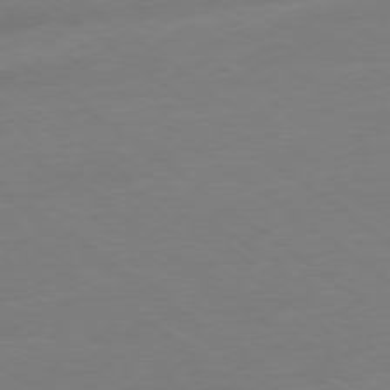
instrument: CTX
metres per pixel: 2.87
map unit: Ap
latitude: -78.7652
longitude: -98.1955
